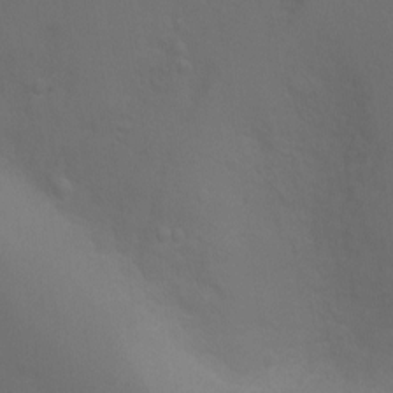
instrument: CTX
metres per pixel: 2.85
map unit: Ht
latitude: 2.4034
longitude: -28.7813
